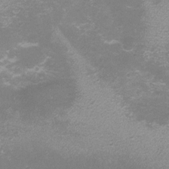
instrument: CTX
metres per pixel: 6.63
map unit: eHh
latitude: -6.9730
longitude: -78.5168
